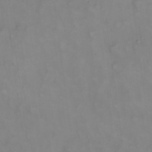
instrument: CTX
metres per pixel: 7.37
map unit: eHh
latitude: 22.5735
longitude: -62.5168
